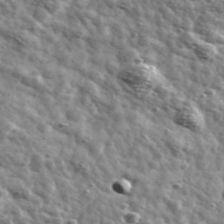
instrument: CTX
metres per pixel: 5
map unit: Ave
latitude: 41.7828
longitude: -107.1781
